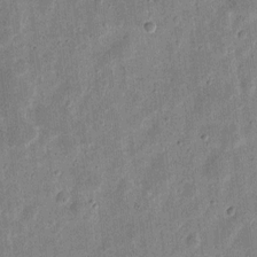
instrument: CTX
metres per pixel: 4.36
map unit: eHh
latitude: 7.8772
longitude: -71.3293
